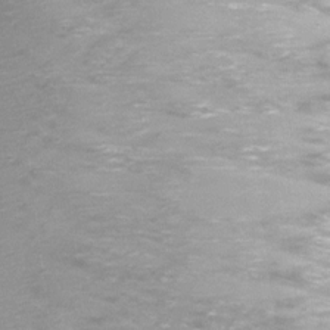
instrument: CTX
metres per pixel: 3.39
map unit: Nhu
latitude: 3.8961
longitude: -17.5749
